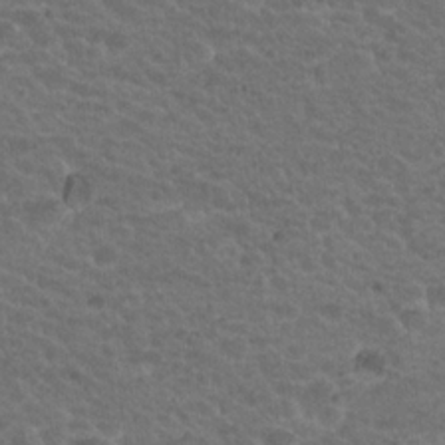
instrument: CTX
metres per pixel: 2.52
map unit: Hto
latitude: 19.3292
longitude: -32.7057
